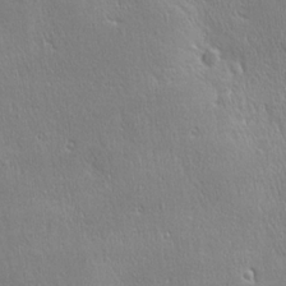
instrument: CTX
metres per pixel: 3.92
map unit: Ave
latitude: 22.4979
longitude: -135.9906
